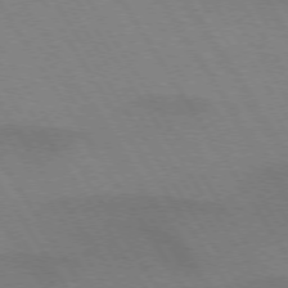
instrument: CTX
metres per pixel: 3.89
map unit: lApd
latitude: 72.7436
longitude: -57.7827
